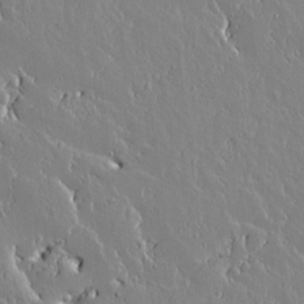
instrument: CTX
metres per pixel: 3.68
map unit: lAvf
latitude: 14.9892
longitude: -126.4790
